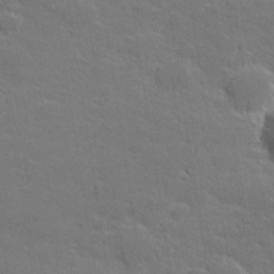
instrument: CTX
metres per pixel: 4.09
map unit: lHvf
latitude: 27.0836
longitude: 143.0108
